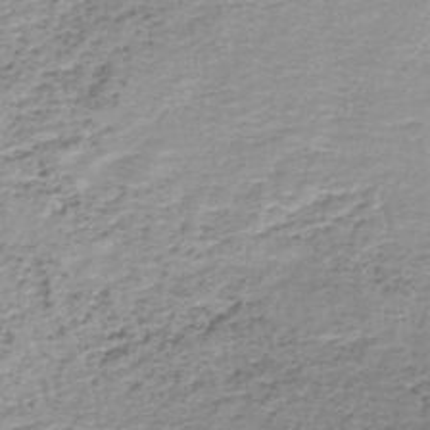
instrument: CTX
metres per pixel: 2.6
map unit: lHb
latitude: -44.2551
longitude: 58.3117
